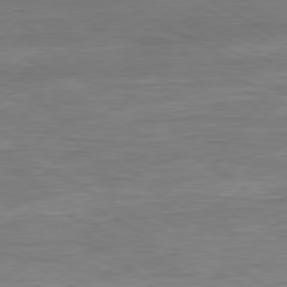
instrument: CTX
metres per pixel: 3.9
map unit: Ap
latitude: -81.2943
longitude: -78.0255
